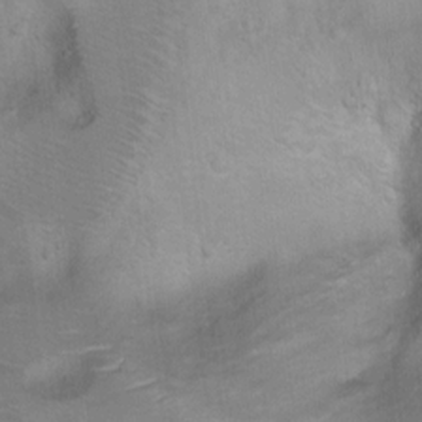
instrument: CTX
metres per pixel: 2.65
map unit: Ht
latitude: 7.8772
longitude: -30.0822
